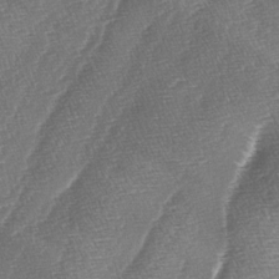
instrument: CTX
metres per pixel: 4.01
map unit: lAa
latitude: -4.1983
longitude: -129.2348
